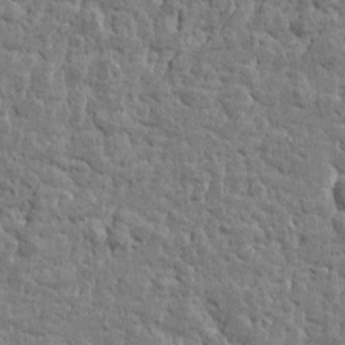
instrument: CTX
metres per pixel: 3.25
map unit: Htu
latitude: -0.2929
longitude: -178.2334
